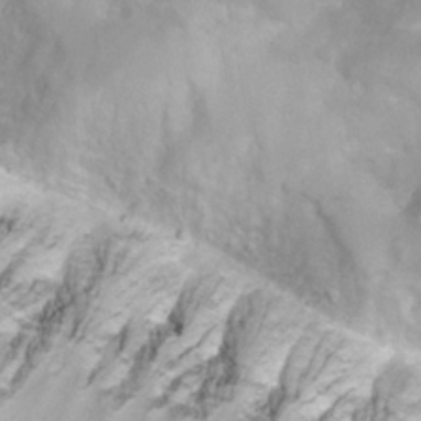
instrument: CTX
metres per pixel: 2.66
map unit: Nhu
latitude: 27.5938
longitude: -63.3860
